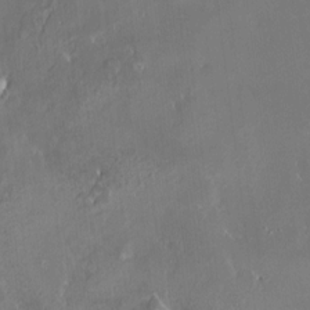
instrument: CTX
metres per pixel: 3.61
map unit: HNhu
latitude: 5.8961
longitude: 10.8408
